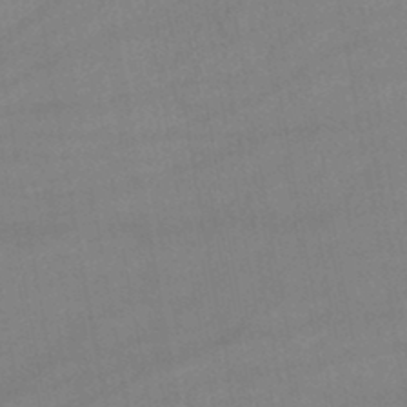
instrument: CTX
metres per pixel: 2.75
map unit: lHb
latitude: -45.6155
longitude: 61.8989
